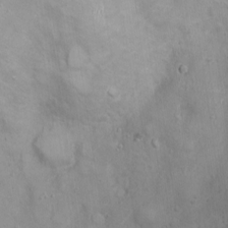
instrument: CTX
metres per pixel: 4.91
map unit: Ht
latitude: -4.2550
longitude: -15.0837
